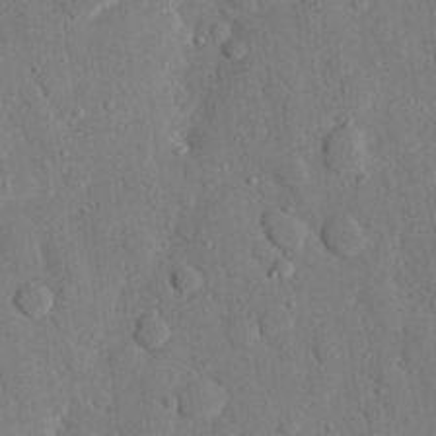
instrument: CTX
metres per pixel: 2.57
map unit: eHh
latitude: 27.4804
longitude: -78.9892
